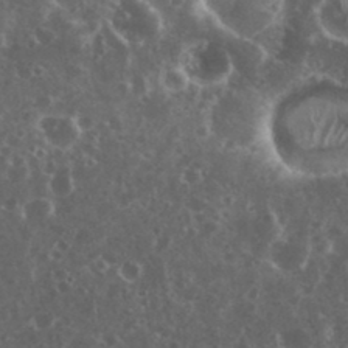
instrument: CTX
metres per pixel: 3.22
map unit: eHh
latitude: 34.8947
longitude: -59.6127
